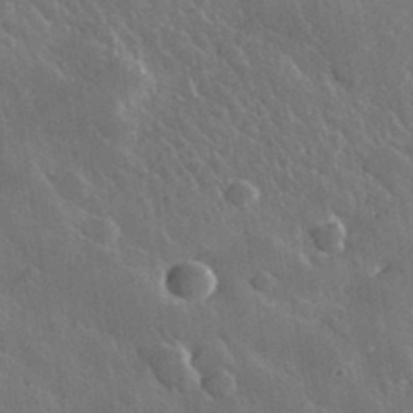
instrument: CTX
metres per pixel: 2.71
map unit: lHvf
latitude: 36.5924
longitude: -91.4049
